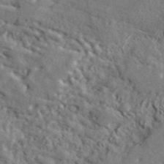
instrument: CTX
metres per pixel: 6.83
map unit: lHvf
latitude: 41.8016
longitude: -88.8380
